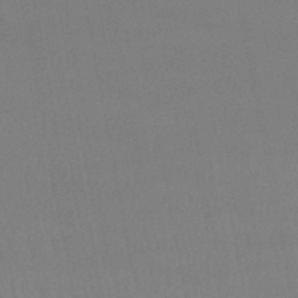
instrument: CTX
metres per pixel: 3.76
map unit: lHb
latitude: -48.0472
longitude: 62.1794
